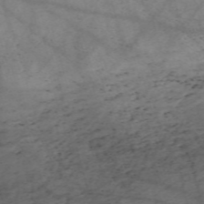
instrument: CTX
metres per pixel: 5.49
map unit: Nve
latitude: -59.6343
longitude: 64.7463
